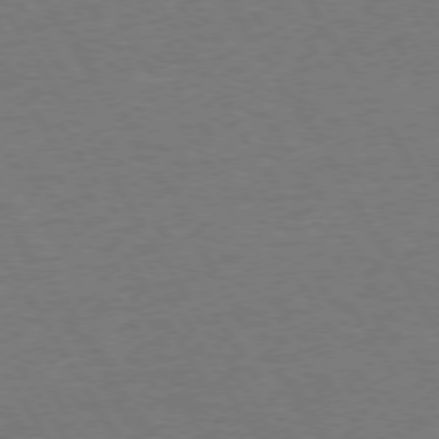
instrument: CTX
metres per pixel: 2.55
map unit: Hpe
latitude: 73.3482
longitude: -123.4426
